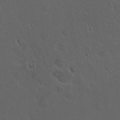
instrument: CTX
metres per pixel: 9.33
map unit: lAvf
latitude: 8.3845
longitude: 169.0675
